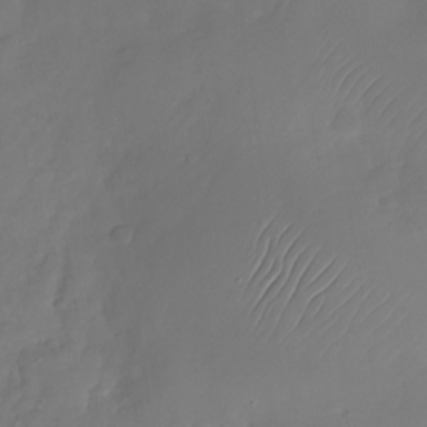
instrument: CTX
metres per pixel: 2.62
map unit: Nhu
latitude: -26.9730
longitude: -71.0647
